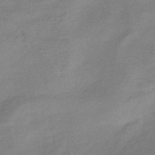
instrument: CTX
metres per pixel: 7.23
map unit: HNhu
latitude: -41.3321
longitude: 92.2362
